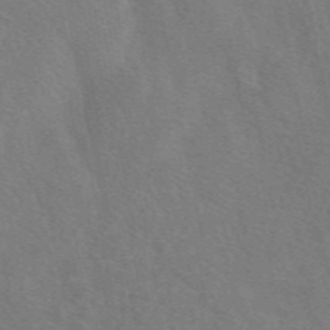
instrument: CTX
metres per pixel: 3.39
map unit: eAb
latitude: 49.9150
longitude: 118.4818
